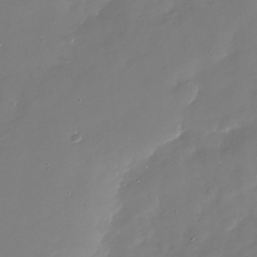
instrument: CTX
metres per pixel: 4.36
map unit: Nhu
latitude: -28.8975
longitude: -75.8961
